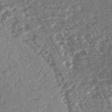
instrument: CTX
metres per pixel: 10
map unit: Nhe
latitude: -46.8219
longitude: -172.9135
